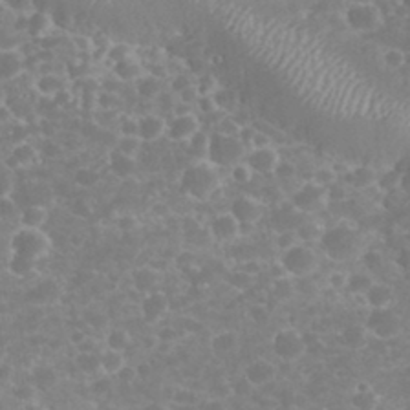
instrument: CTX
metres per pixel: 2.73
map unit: eHh
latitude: 32.4601
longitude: -61.1781
